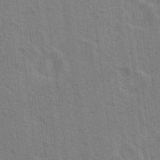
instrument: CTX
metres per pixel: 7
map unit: Nhu
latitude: 19.1970
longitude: -30.8947
